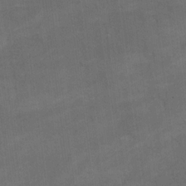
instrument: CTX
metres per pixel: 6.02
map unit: eHh
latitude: 15.0459
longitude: -62.6680
